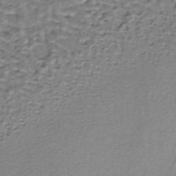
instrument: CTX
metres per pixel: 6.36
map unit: lHb
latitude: -36.6707
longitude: 59.1809
